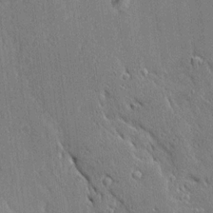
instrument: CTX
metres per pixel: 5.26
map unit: Ave
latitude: 20.5735
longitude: -136.5168
